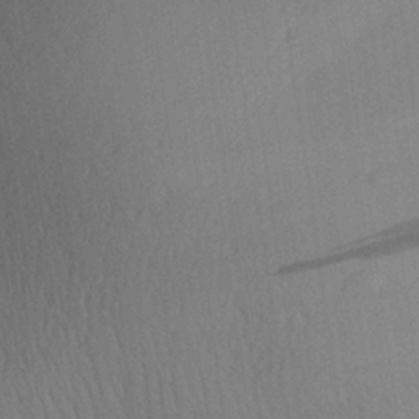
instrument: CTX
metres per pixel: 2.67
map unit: Aa
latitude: 27.1592
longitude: -136.4979
